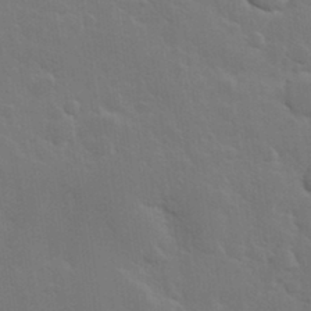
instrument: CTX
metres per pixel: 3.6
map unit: Hve
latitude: 24.7057
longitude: 150.3873
